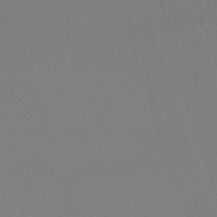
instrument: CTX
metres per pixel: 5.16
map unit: eHh
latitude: -64.8030
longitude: 51.2754
